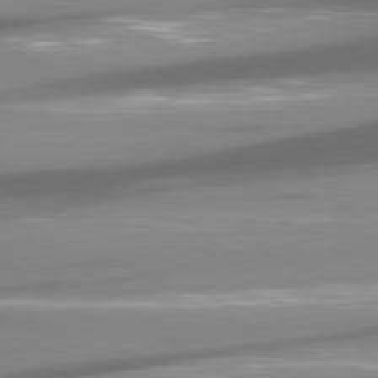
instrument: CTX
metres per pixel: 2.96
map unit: lApd
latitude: 80.7057
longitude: -145.5749
